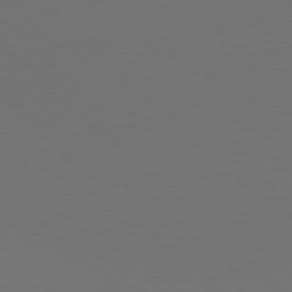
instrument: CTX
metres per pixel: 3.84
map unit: Hpe
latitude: 77.6882
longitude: -171.5938
